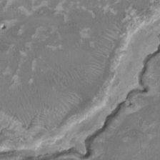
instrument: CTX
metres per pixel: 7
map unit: HNhu
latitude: 1.9717
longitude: -3.2159
